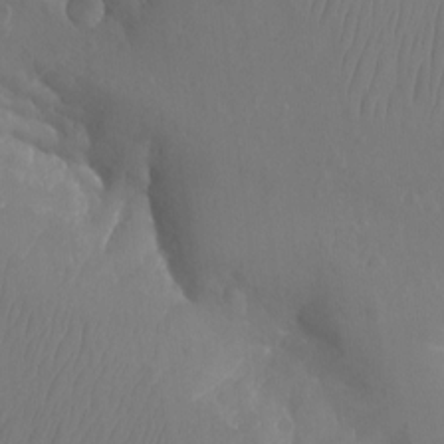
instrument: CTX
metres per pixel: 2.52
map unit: Aa
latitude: -12.9542
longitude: -67.3292
